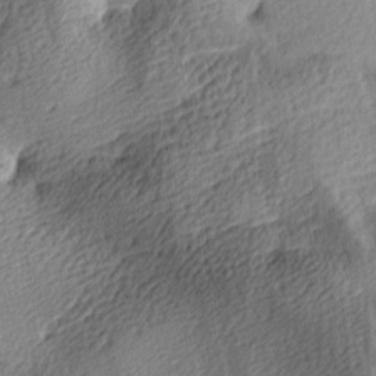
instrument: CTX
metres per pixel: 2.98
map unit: lAa
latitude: -9.1053
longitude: -125.2537
